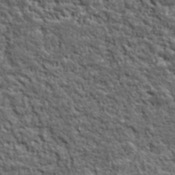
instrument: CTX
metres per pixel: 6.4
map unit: lHvf
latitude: 39.0836
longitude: -88.8191
